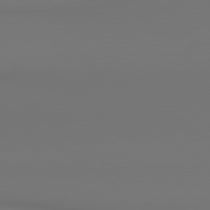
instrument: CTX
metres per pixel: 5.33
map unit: lApd
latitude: 80.6868
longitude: 152.8408
